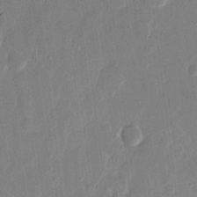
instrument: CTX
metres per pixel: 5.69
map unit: eHh
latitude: 13.1781
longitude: -68.9703
